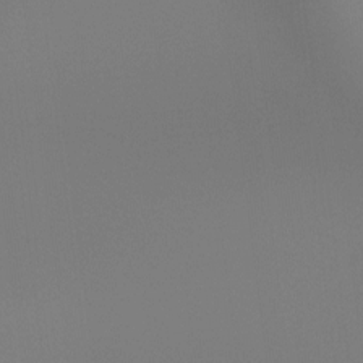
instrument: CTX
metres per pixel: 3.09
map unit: Htu
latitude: -14.5196
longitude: -46.0255
